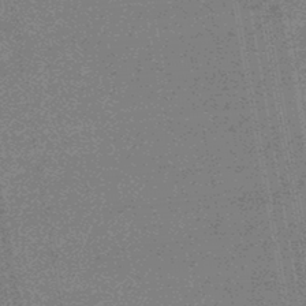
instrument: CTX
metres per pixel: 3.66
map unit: eHb
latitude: -44.9542
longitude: 87.1242
